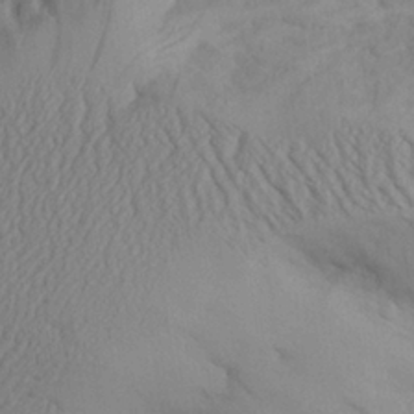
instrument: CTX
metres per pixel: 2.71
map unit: Aa
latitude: 26.1011
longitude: -129.1781
